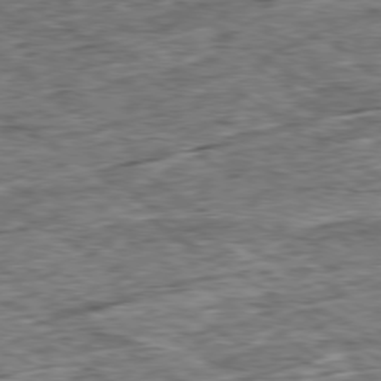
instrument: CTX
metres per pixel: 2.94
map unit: Ap
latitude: -79.5777
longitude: -84.7435
